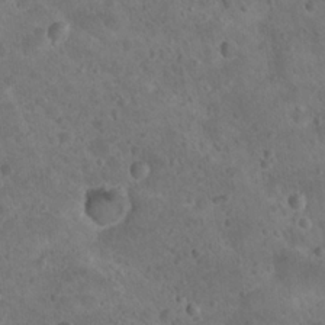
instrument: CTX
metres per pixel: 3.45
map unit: Nhu
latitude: 18.2144
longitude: -33.0270
